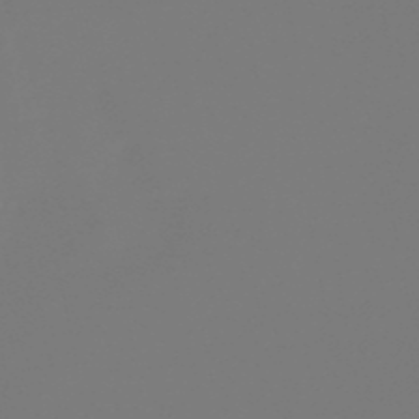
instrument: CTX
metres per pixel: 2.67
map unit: eHb
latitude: -49.9556
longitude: 84.7652
